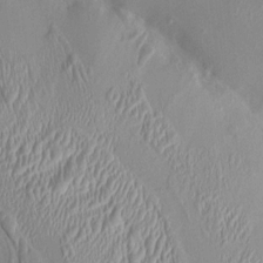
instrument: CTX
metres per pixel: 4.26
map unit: HNhu
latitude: 5.0647
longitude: -2.1955
